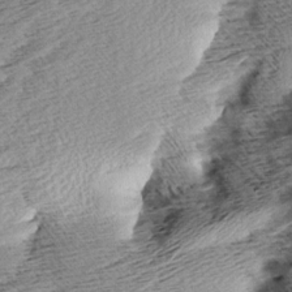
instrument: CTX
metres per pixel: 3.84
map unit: Aa
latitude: 8.2523
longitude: -140.4601
